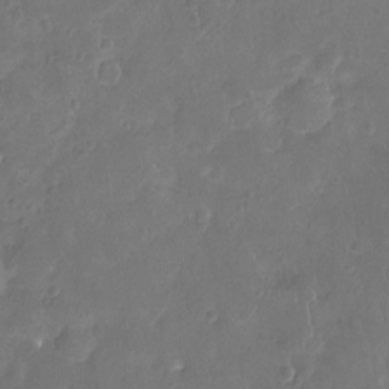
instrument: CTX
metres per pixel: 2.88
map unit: Nhu
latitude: -10.3117
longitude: -20.8569
